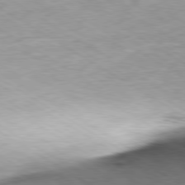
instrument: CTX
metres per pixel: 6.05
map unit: Ap
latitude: -80.2929
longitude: -72.3468
